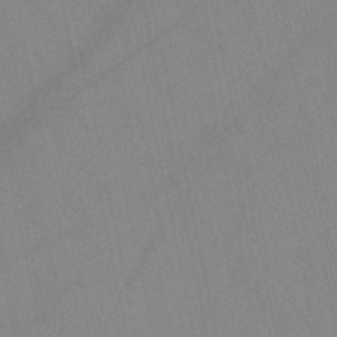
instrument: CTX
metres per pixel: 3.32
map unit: HNb
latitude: -44.9164
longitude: -41.9528
